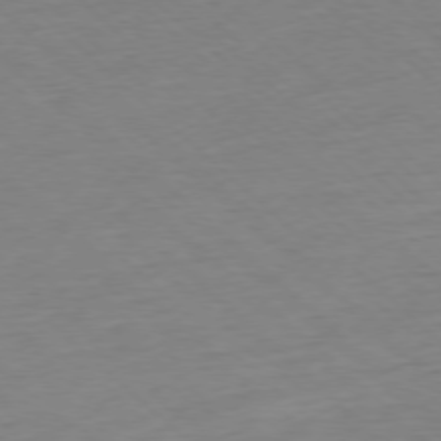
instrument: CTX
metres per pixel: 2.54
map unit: Ap
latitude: -77.2943
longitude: -97.1214
